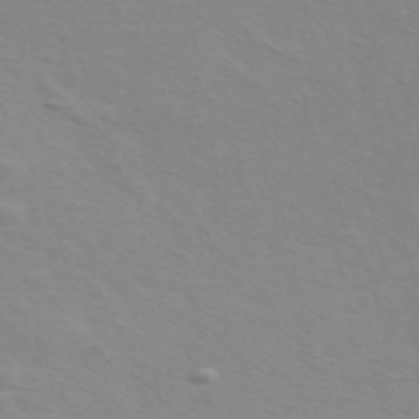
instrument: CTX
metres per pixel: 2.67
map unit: ANa
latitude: 51.1403
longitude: -70.7624
